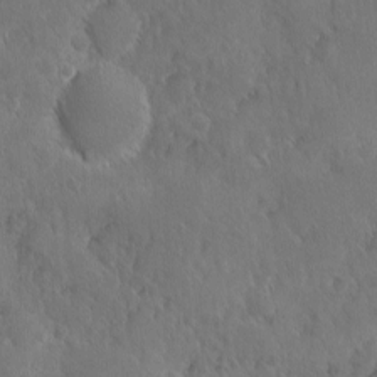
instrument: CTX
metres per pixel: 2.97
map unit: Ave
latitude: -10.1417
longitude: -119.5371
